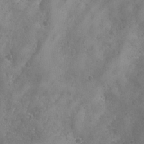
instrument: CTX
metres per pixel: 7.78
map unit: Ave
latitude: -7.7855
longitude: -119.7260
